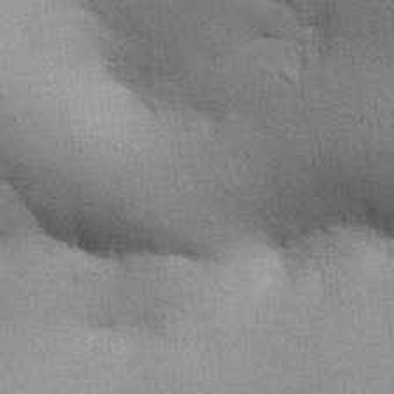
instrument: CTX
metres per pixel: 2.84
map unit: Aa
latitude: 30.5735
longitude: -145.5749
